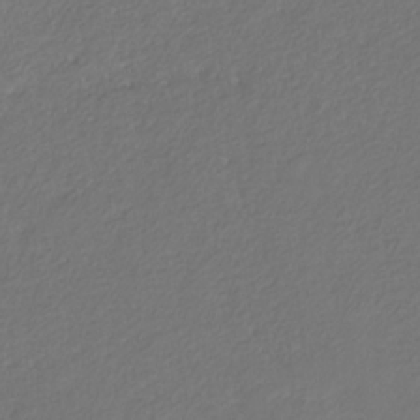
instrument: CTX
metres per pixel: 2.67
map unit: eHb
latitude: -30.2550
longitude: 65.5021
